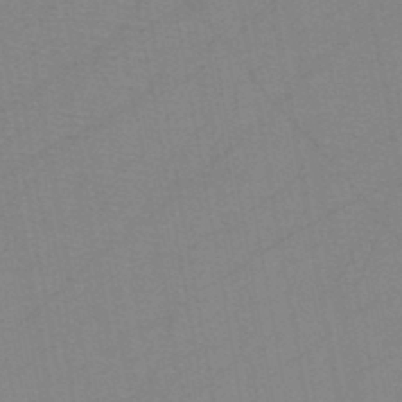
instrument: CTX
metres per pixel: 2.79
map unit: HNb
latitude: -45.4077
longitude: -40.8002
